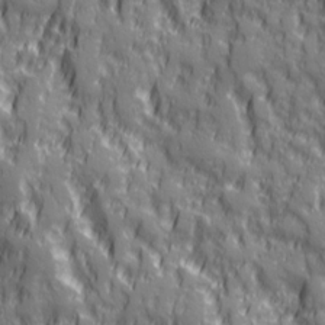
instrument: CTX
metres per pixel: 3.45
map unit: Ave
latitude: 20.1767
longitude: -132.8947
